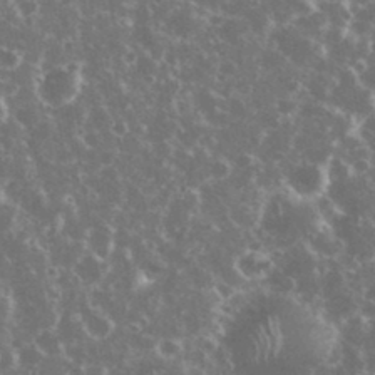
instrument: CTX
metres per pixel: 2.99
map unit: eHh
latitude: 34.5168
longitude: -60.3656
